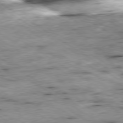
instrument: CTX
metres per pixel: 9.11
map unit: Hpe
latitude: -80.1984
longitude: 21.7099
